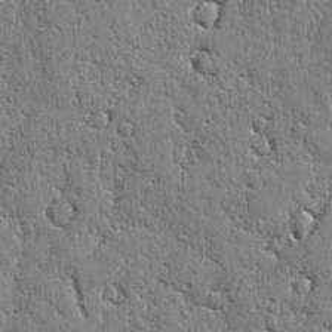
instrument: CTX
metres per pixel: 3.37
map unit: lAvf
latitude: -2.3117
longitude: -105.5938
